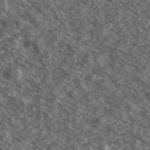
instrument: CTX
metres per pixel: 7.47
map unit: Ave
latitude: 38.7435
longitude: -110.7058
